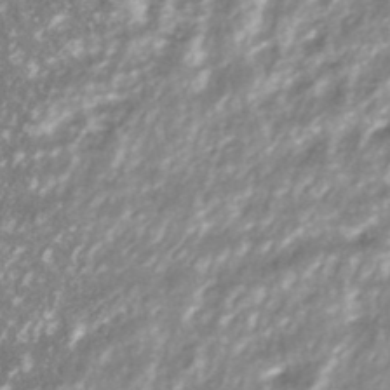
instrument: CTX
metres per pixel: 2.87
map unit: ANa
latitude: -40.5196
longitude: 102.6330
